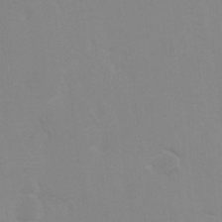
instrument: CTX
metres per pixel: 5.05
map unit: Hto
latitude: 7.6316
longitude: -34.8947
